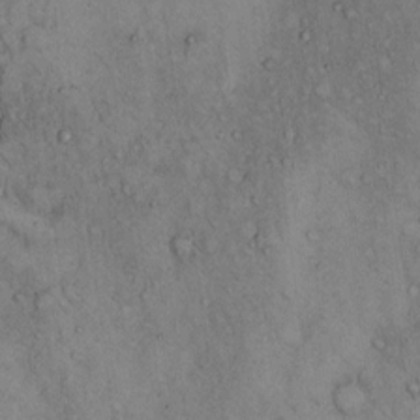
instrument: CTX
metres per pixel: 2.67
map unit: Hto
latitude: 12.1578
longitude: -60.2333
